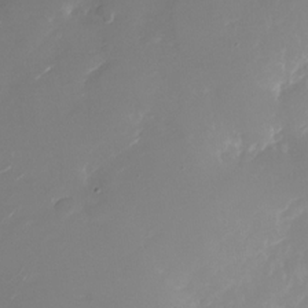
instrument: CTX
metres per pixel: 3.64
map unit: Nhu
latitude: -27.7099
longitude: -74.1767
